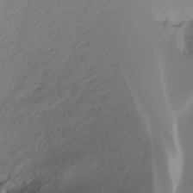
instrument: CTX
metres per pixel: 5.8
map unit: Ht
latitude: -16.1417
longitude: -44.3845
